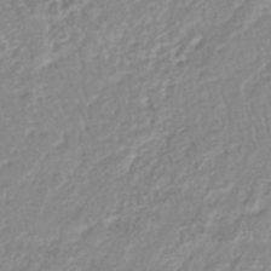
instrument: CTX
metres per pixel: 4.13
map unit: lHb
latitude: -44.5763
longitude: 78.4440
